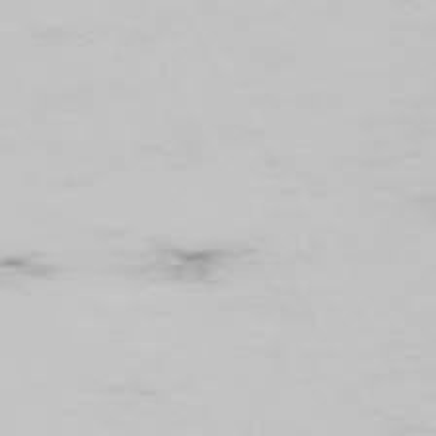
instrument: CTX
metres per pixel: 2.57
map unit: Hpe
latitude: -73.5588
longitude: 3.8422
